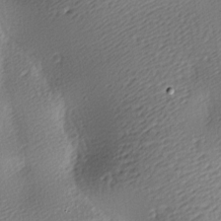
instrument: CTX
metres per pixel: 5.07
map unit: lAa
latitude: -9.2376
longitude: -127.1214
